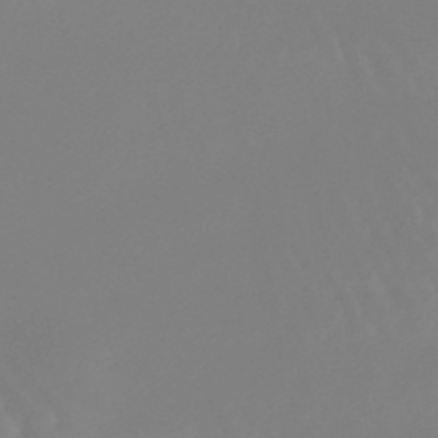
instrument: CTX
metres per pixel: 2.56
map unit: lHb
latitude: -45.5777
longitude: 79.1809
